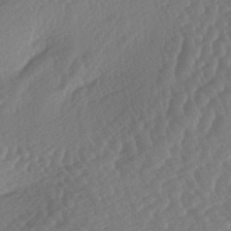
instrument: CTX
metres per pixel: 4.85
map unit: lAa
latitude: -3.4643
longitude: -127.3293
